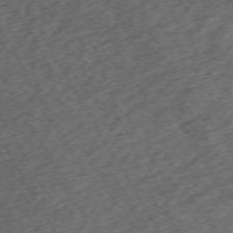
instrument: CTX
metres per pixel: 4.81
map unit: Hpe
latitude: -70.7841
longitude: 16.9164
